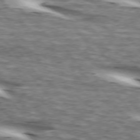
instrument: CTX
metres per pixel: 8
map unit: lApd
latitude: 74.2712
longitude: -59.1025
